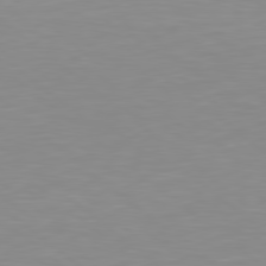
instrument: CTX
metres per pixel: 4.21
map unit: Hpe
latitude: 78.6869
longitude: -172.7057
